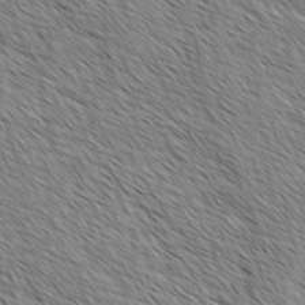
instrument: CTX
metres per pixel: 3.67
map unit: lAvf
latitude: -3.1431
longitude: -113.4237
